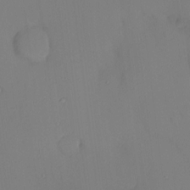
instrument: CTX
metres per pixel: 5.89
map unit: Hve
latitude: 13.3293
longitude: -90.8758
